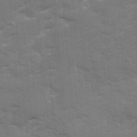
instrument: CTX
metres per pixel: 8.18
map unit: Ave
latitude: 12.6491
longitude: -102.3845
